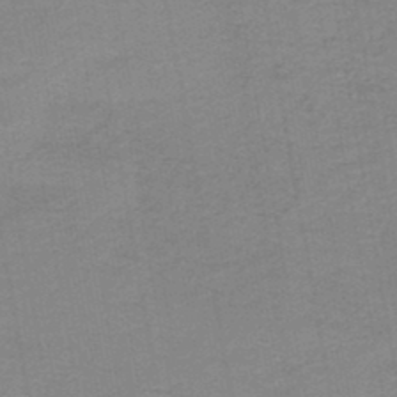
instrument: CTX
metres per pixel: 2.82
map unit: HNb
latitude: -45.0864
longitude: 52.0661
